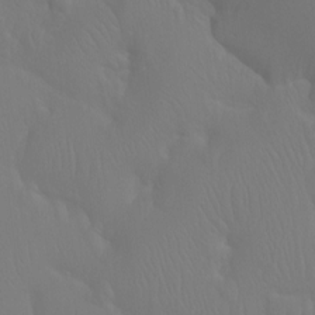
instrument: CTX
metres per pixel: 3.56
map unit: Ht
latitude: -7.2187
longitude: -31.4427
